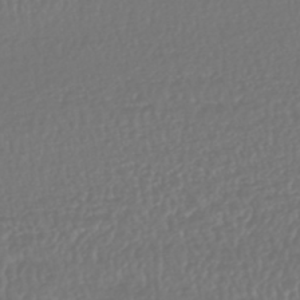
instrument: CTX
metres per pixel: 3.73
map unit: HNhu
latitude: -46.4062
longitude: 105.1809
